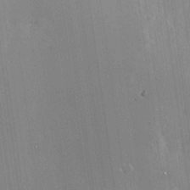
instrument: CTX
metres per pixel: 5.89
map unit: Nhu
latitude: -28.3873
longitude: -80.2333
